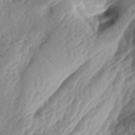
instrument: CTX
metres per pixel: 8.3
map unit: lAa
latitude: -4.2361
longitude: -127.0837
